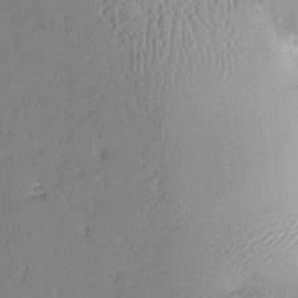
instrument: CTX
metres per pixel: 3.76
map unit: Aa
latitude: 10.2523
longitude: -129.3293
